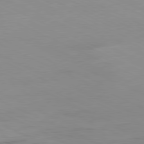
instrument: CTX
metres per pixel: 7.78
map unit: Ap
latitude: -81.0298
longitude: -93.5749
